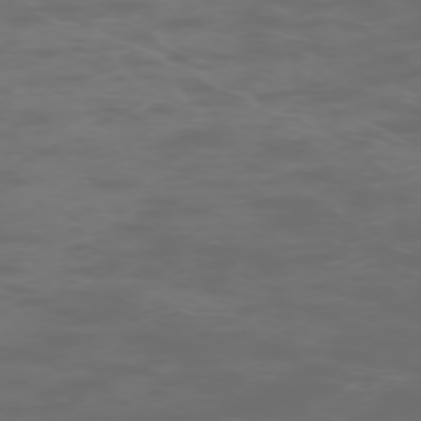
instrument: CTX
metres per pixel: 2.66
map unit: Hpe
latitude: -73.5021
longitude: 5.6155
